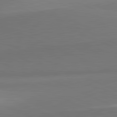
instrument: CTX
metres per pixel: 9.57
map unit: lApd
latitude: 81.8016
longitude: 150.3495
